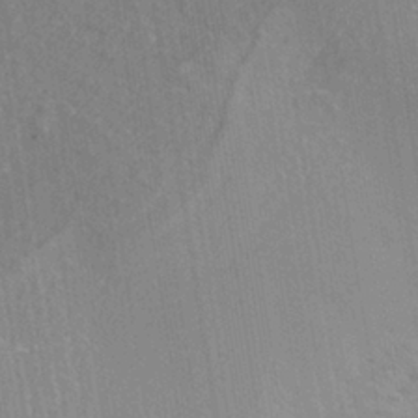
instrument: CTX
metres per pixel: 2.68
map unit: ANa
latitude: -36.8219
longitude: 94.5573
